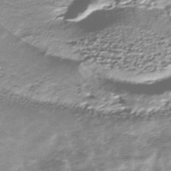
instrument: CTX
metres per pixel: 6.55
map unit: HNhu
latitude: -40.5196
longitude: 109.2187
